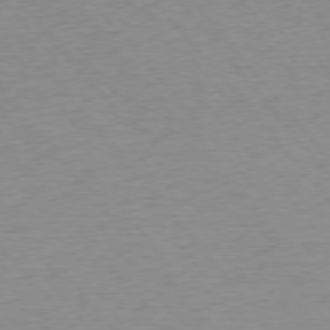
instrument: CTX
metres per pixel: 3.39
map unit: Ap
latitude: -76.0094
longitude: -88.5735
